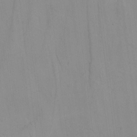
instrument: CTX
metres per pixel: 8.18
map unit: Nhu
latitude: -4.3495
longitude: -93.6505
